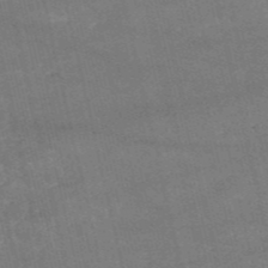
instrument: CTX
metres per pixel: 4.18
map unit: HNb
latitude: -53.8044
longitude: -35.1214
